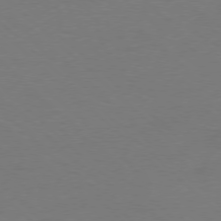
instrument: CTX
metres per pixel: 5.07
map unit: Ap
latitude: -78.1983
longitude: -57.8772
